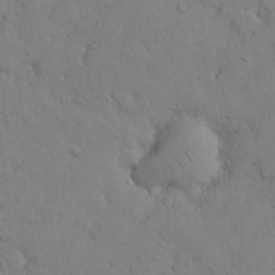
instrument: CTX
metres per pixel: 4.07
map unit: Nhu
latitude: 28.4790
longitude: -72.6491
